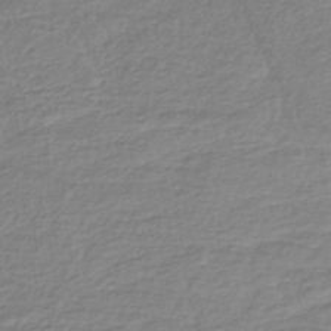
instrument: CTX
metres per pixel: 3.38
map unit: lHb
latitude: -41.0864
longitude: 72.4629
